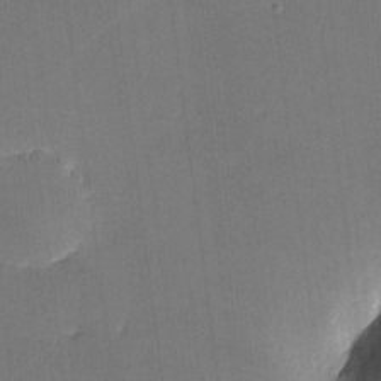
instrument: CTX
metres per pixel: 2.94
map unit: lHvf
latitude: -10.6141
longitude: -101.3860
